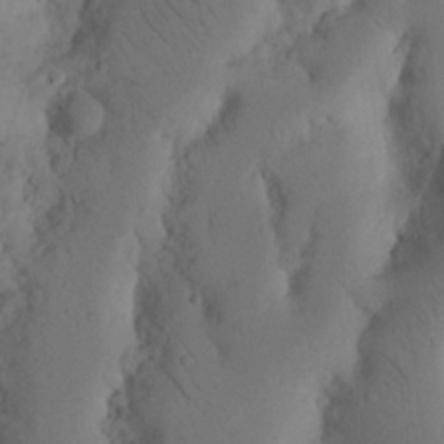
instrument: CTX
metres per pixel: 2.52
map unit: Nhu
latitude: 19.8205
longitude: -75.8394
